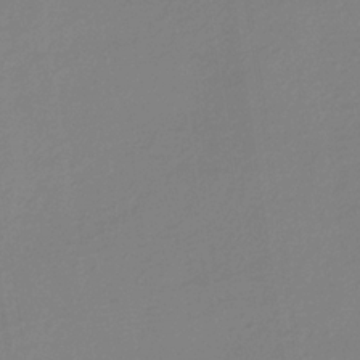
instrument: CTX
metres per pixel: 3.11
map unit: HNb
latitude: -31.7288
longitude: 60.1417
